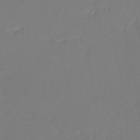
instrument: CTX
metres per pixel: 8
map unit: eHb
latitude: -30.2550
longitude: 63.3320
